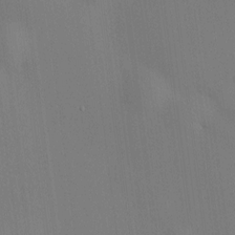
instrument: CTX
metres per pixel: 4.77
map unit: HNhu
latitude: 8.8380
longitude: 14.7086
